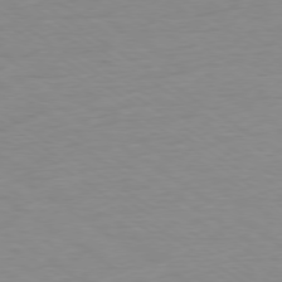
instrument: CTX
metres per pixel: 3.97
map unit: Ap
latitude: -78.5762
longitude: -58.9892
